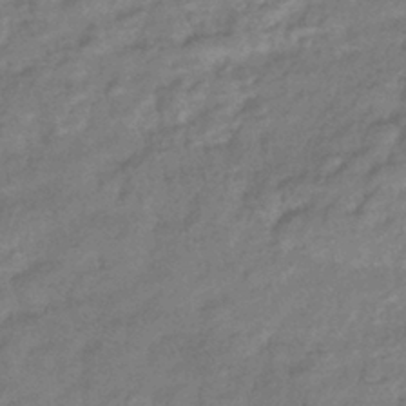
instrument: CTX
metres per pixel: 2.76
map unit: eHb
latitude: -39.4644
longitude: 81.1431
